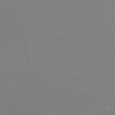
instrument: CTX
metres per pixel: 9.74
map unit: eHh
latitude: -52.0661
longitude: -25.1025
